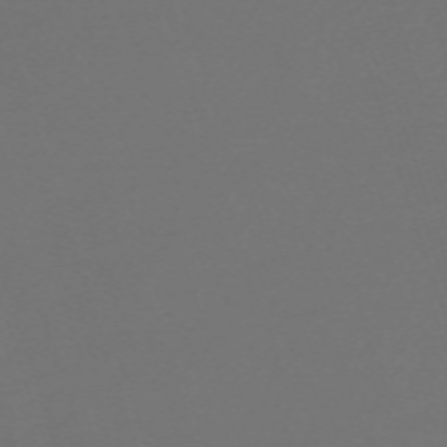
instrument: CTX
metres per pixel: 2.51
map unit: eHh
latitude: -63.6155
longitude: 53.2187
